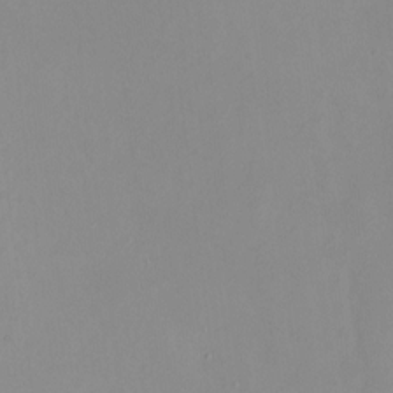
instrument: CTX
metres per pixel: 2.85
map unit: HNhu
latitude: 7.8583
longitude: 10.9164
